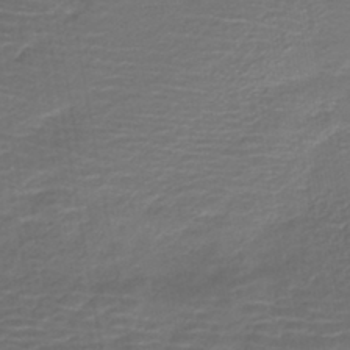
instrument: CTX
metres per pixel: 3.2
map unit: HNb
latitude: -42.8408
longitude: 51.9367
